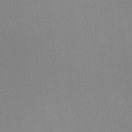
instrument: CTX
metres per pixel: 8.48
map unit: HNhu
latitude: 5.6694
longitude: 9.3887
